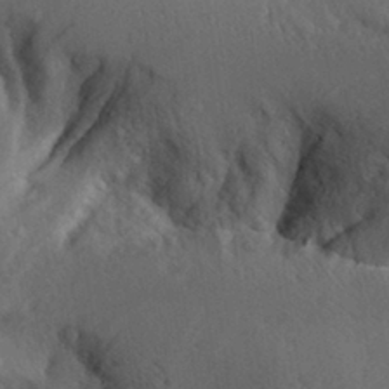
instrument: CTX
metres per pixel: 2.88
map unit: Aa
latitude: 29.6694
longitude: -133.8205
